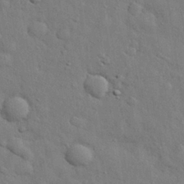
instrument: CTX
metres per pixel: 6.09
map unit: eHh
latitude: 29.1592
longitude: -75.9906
